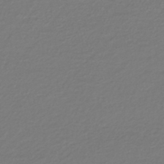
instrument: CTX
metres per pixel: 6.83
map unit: lHb
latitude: -43.6154
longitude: 69.5210
